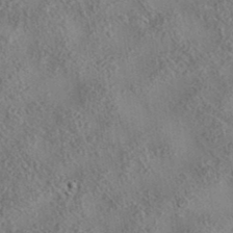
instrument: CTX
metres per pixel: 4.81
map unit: eAb
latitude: 36.0255
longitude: 114.2172
